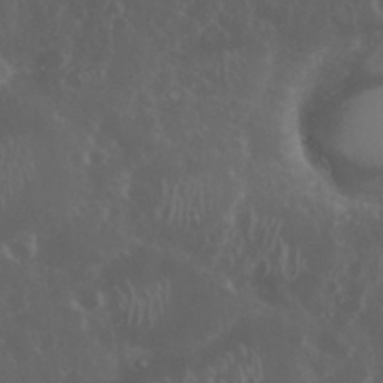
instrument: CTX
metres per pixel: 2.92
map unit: eHh
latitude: 34.4034
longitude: -59.3293
